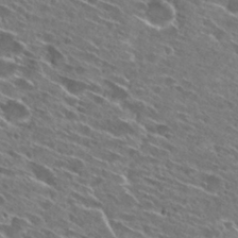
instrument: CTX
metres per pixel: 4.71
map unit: Hto
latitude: 27.8017
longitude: -43.6505
